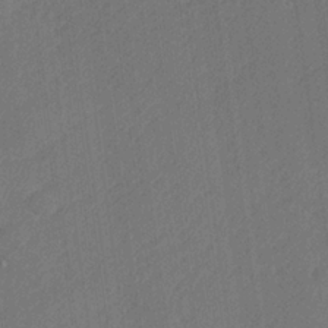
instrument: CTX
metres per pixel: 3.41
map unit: lHvf
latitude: 25.8772
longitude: 141.4076
